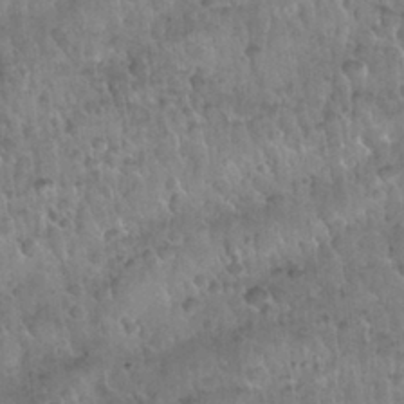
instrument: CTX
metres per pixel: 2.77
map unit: Nhu
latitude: 30.2901
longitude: -53.4805
